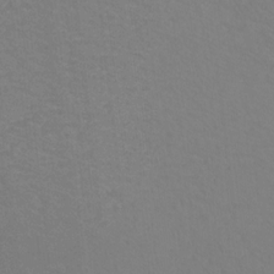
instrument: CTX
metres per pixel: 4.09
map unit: Htu
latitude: -12.2740
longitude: -72.6491
